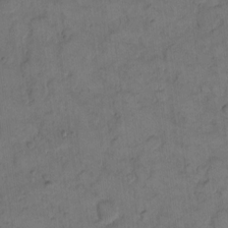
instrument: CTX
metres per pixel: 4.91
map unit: eHh
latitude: 12.6491
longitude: -65.8394
